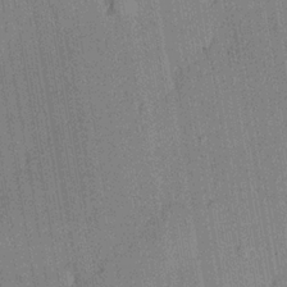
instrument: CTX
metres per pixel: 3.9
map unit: lHvf
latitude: 20.5546
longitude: 144.8030
